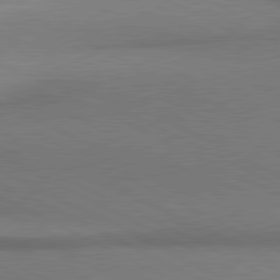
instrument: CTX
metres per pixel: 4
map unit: lApd
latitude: 80.8002
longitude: 162.1039
